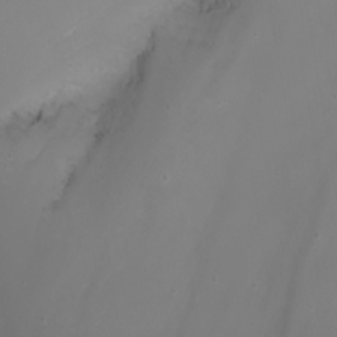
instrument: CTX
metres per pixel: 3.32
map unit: Nhu
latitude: -7.0675
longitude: -82.2144
